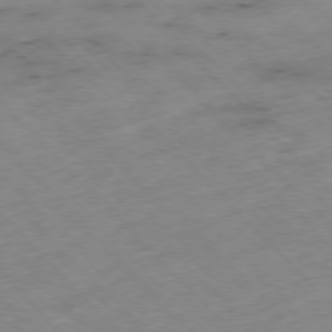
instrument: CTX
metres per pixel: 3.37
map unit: Hpe
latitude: -76.8219
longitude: -16.8758
